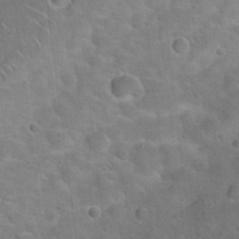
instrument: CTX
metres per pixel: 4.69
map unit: Hto
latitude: 20.4601
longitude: -49.9339
